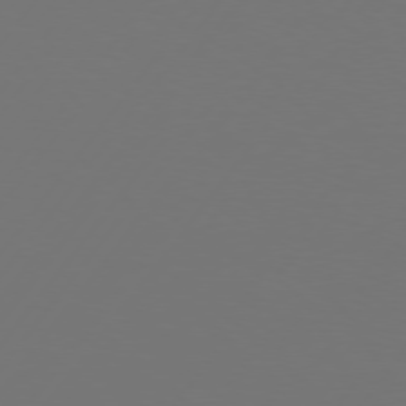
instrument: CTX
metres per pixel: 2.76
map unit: Hpe
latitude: 75.4993
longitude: -130.1767
